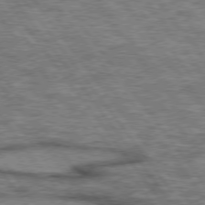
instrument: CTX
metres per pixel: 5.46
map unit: lApd
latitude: 75.3671
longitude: -48.2145
